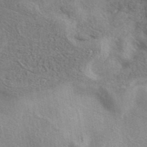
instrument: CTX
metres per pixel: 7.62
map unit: eAb
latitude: 40.6490
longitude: 103.9178
